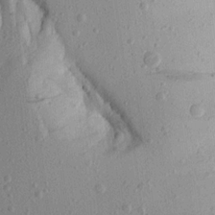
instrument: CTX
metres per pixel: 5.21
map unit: Aa
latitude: 15.9906
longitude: -143.9906
